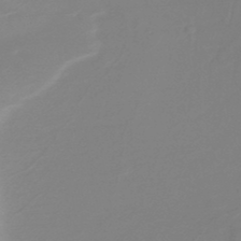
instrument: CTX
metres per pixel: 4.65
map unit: HNb
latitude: -46.6896
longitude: -41.8961
